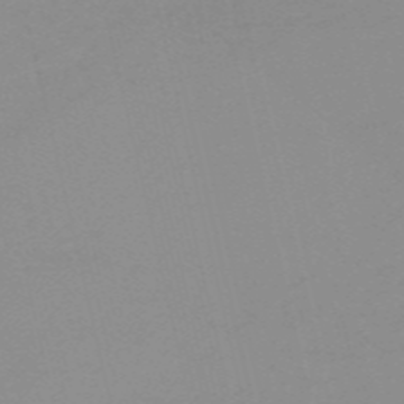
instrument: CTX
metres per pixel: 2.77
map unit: HNb
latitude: -56.6140
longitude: -43.0081
